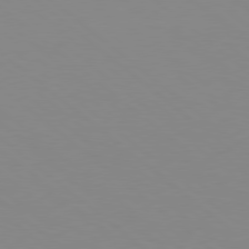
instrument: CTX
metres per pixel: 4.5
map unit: Hpe
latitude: 78.5735
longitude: -165.9906
